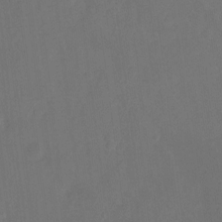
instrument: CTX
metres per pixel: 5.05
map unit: Hto
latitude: -7.8422
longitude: -39.5749
